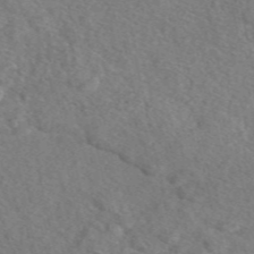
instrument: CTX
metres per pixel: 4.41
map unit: eAb
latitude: 48.4223
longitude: 107.2565
